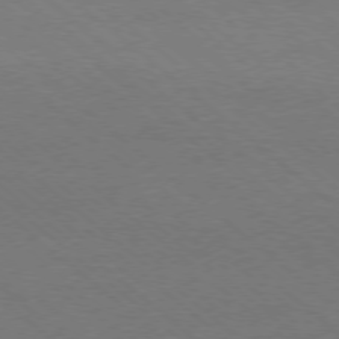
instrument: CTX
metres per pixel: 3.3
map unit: Ap
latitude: -78.3873
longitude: -85.5560
